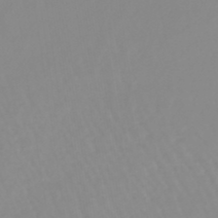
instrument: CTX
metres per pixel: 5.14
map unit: lHb
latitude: -44.2928
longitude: 79.0864
